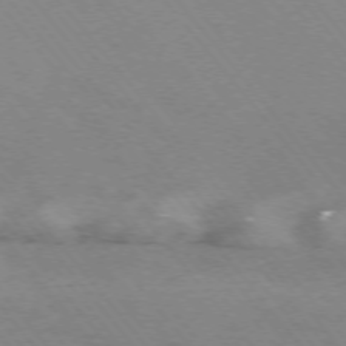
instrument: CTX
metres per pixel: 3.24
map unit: Ap
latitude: -75.6155
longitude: -69.1214
